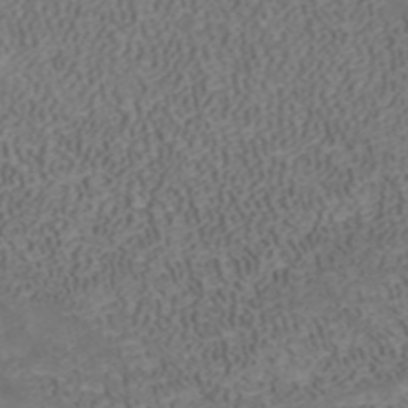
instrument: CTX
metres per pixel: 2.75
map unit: ANa
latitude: 42.0444
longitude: 34.3117
